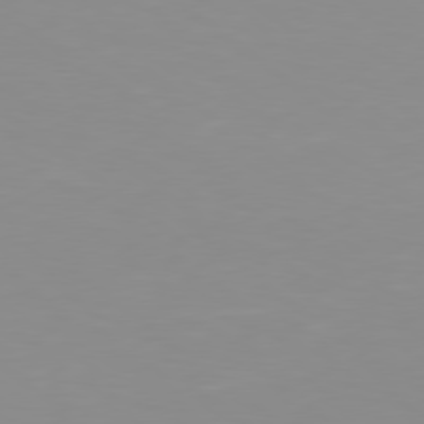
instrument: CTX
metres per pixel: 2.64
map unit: Hpe
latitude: 78.5168
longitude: -142.1956
